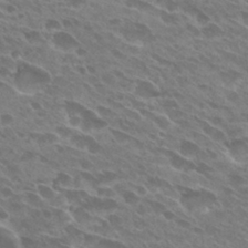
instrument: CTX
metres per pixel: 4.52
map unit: Hto
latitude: 28.3278
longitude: -42.2523
